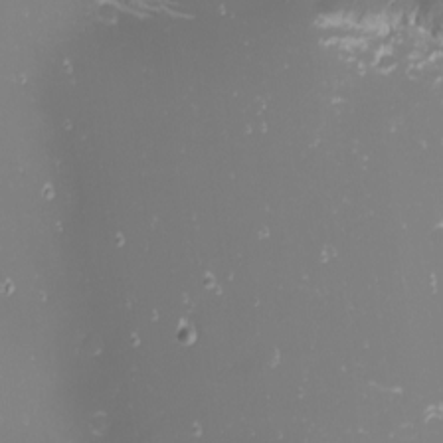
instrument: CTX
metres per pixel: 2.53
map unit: Nhu
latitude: -1.0865
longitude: -81.1592
